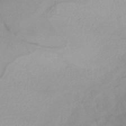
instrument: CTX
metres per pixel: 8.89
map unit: HNhu
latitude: -45.7856
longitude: 91.4455
